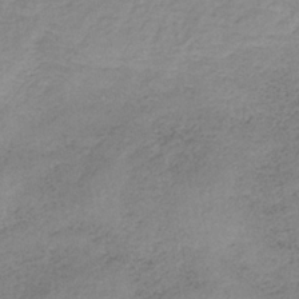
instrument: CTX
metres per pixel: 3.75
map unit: HNb
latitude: -33.2754
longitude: 60.1417
